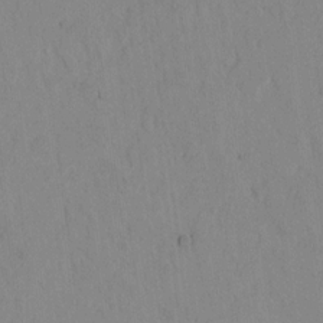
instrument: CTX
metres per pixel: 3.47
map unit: lAvf
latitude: 8.1767
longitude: 169.3131
